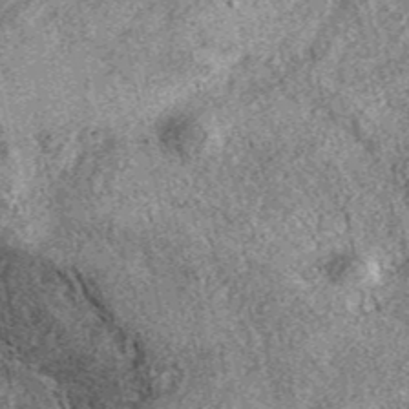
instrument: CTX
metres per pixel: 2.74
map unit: eAb
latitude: 37.4237
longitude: 110.2362
